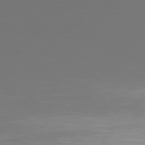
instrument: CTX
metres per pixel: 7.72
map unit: Hpe
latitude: 76.6679
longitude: -138.4412
